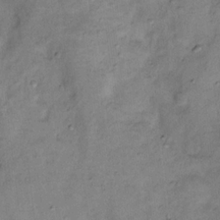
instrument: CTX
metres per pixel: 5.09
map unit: Nhu
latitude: 11.5182
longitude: -28.7246
